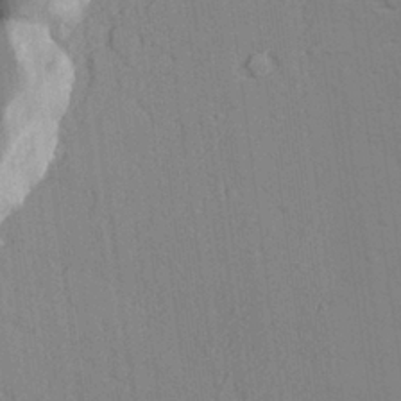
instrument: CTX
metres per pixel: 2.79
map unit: lAvf
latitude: 28.1578
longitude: -108.8758
